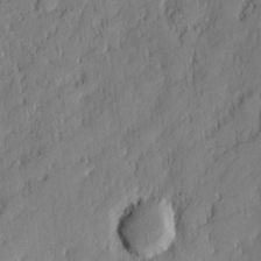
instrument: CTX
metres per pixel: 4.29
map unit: eHh
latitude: 6.1956
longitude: -76.3656
